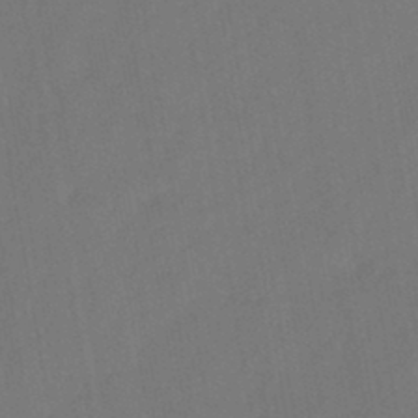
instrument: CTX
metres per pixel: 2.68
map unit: HNb
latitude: -44.3873
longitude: -39.0458
